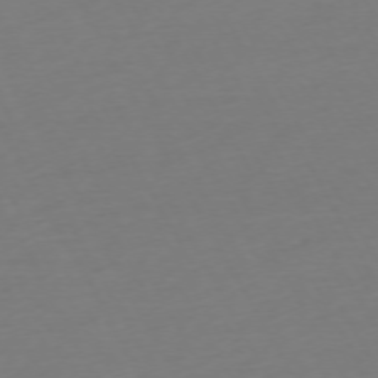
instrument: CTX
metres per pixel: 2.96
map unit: Ap
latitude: -74.0661
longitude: -69.3482
